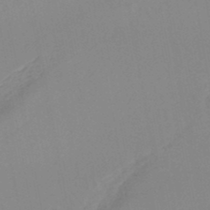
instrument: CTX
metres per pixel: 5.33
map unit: lHb
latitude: -45.2943
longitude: 77.0675
